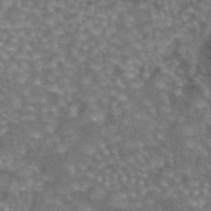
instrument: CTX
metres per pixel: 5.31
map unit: eAb
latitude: 44.1766
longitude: 106.1039
